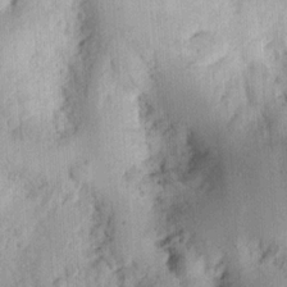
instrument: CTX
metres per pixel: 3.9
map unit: Ht
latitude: 12.1767
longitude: -74.4223
